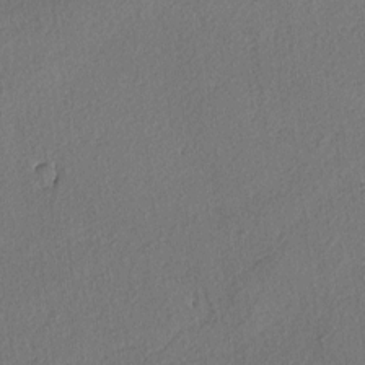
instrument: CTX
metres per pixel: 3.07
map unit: lAvf
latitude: -4.4440
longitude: -108.8947
